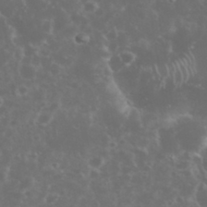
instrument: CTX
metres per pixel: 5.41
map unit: eHh
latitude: 34.5734
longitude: -59.9717
